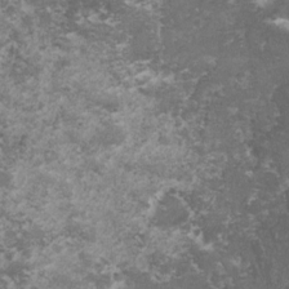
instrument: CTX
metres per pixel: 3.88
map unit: lHvf
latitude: -14.9164
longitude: -99.4804
